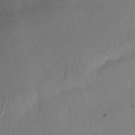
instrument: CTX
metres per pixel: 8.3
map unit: Nhu
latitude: -26.0661
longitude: -69.9528
